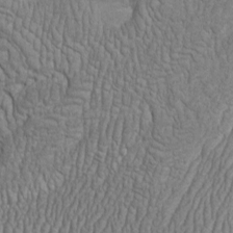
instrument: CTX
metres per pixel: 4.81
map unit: HNhu
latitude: -1.3510
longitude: 13.3699
